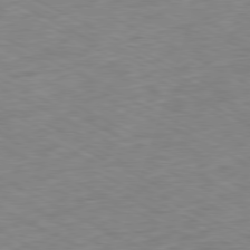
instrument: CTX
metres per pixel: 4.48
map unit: Ap
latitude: -79.5588
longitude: -68.1956
